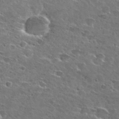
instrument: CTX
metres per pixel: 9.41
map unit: Hto
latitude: 27.1970
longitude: -47.9528
